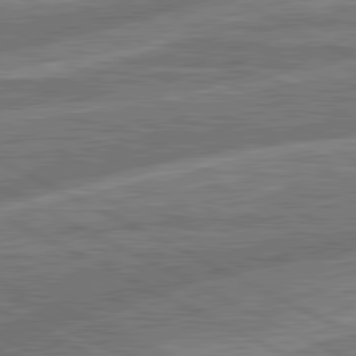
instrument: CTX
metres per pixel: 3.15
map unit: lApd
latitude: 81.2159
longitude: -166.5734
